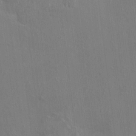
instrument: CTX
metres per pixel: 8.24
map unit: HNhu
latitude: 3.0647
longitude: -6.8380
